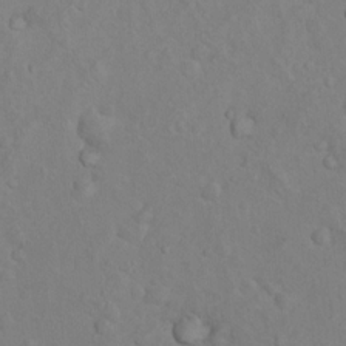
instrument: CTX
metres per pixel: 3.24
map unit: Nhu
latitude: 10.6302
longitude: -26.0822
